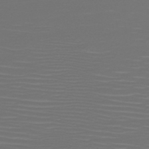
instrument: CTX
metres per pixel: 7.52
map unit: HNb
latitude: -47.8233
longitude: -44.8002
